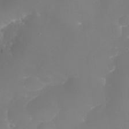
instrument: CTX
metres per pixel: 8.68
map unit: eHh
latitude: 30.8002
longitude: -65.2915
